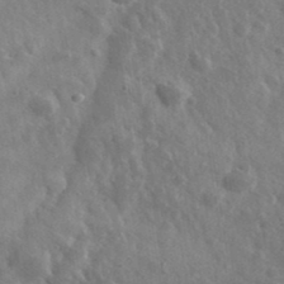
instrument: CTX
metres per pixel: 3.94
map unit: lHvf
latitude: 36.6113
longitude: -89.5560
